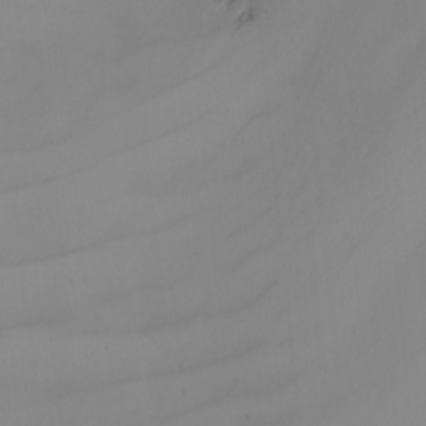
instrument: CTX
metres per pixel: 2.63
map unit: Nhu
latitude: -5.8611
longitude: -92.0822
